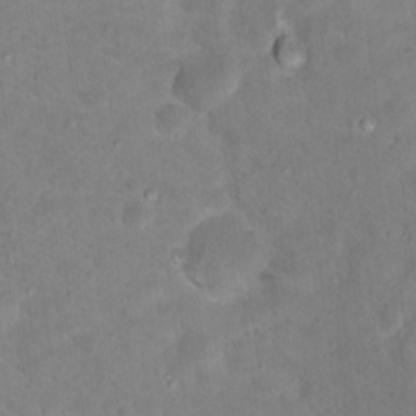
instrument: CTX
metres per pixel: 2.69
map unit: Nhu
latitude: 17.6127
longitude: -31.8962
